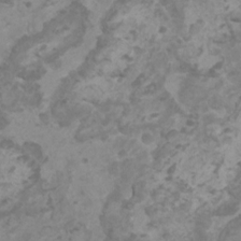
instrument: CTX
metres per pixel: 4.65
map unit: HNhu
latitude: 1.7827
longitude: -1.1781
